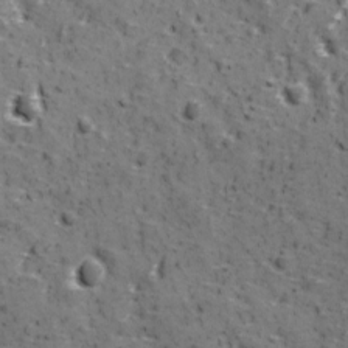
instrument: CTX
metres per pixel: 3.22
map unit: Ave
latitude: 11.1592
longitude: -105.1026
